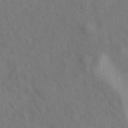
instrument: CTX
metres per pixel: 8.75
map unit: eAb
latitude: 42.7813
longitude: 110.8219
